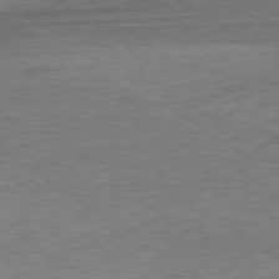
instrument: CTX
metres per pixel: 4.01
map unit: Hpe
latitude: -79.5966
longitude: 9.6911
